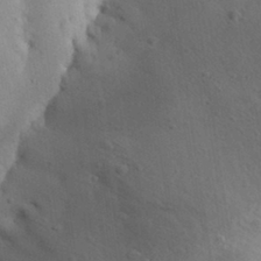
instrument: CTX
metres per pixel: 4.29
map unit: Aa
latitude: 30.3468
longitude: -145.1403
